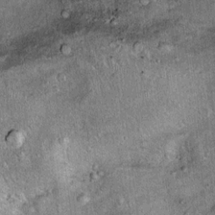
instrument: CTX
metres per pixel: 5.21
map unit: Ht
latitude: 11.8206
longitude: -38.8191
